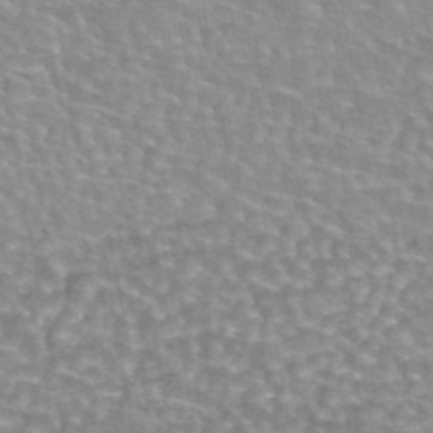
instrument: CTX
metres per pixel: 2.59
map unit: eAb
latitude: 44.4601
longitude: 106.5952
